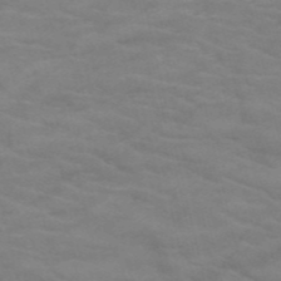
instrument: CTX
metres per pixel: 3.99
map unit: HNb
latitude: -53.2376
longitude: -45.7638
